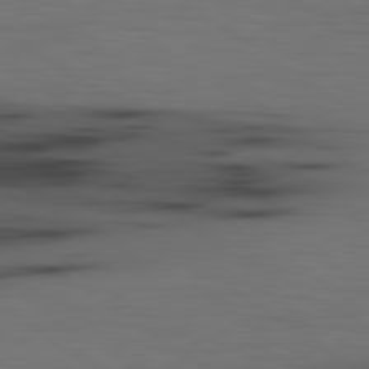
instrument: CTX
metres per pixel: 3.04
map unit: lApd
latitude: 79.8206
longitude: 161.3888
